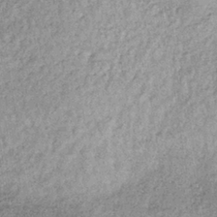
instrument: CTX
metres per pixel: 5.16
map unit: lHb
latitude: -36.3117
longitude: 65.8045
